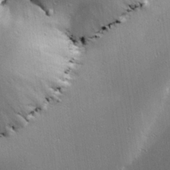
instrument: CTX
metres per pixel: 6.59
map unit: eHh
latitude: 25.0836
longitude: -89.5560
